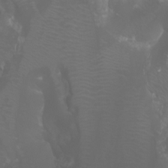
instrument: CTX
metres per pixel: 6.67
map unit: Aa
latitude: -5.8233
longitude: -72.2523
